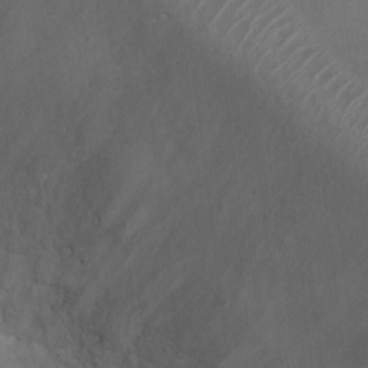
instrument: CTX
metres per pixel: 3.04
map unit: Ht
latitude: -1.8045
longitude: -20.4790
